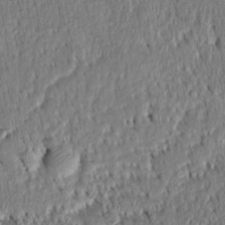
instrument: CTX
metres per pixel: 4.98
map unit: Htu
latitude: -3.3131
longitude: 151.2753
